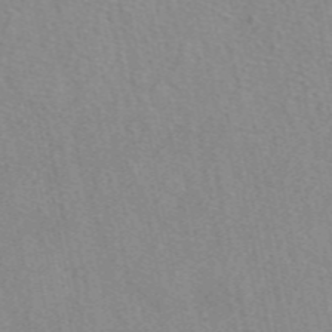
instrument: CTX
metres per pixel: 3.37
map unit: eAb
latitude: 48.9514
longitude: 106.8408
